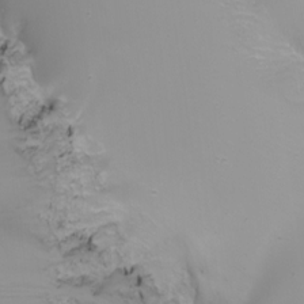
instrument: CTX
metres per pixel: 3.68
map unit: Nhu
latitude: -8.3495
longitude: -81.6316
